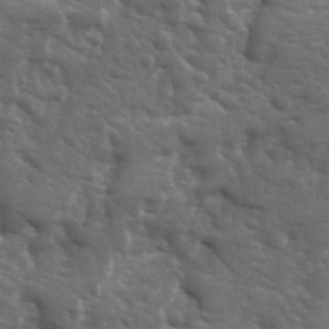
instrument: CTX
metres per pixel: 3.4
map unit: Ave
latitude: 11.5182
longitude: -103.8583
